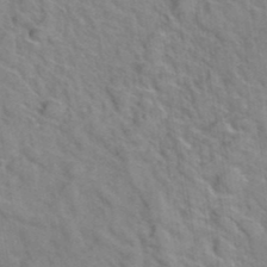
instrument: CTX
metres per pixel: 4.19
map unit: Hto
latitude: 38.7057
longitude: -44.9325
